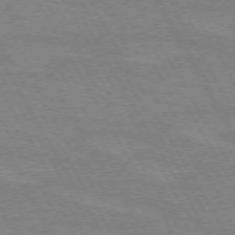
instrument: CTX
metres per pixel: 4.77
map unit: lApd
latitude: 72.1767
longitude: -55.6883
